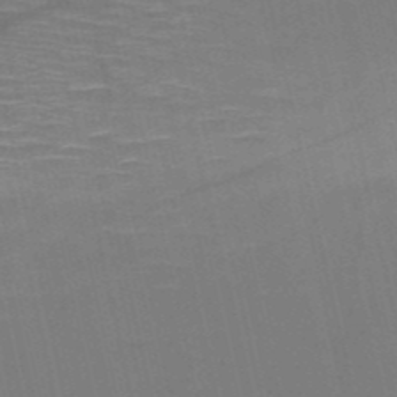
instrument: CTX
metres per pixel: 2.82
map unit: HNb
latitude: -51.2565
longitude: -45.2537
